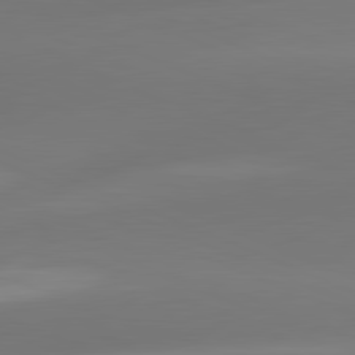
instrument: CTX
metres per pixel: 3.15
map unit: lApd
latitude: 81.6505
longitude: -161.2915
